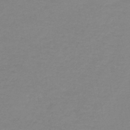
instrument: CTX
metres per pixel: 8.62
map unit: lHb
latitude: -40.2928
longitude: 65.2565
